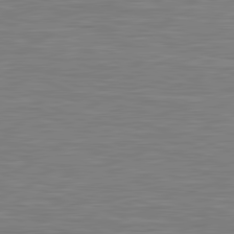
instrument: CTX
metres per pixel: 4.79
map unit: lApd
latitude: 81.2915
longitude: -170.7246
